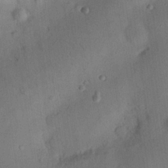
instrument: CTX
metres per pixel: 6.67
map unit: eHh
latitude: 25.6127
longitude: -69.4049
